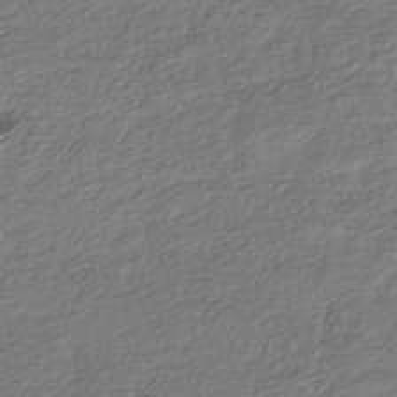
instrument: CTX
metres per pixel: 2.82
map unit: HNhu
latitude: -42.2739
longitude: 100.3117
